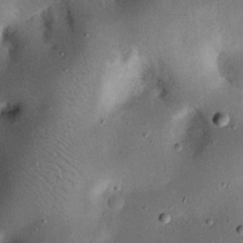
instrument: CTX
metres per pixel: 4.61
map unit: eHh
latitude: 24.1199
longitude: -71.1970
